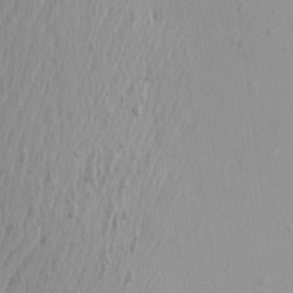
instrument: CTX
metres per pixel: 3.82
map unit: Aa
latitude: 13.2915
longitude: -143.1025
